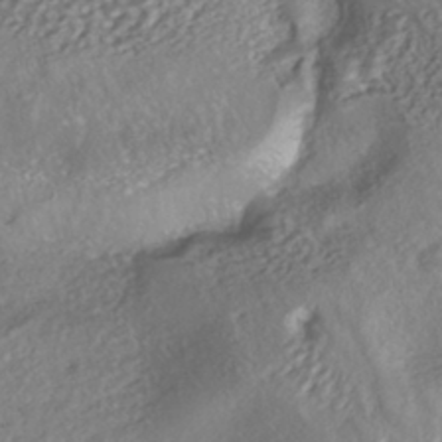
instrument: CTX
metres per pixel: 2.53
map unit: ANa
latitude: -42.1227
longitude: 108.7463
